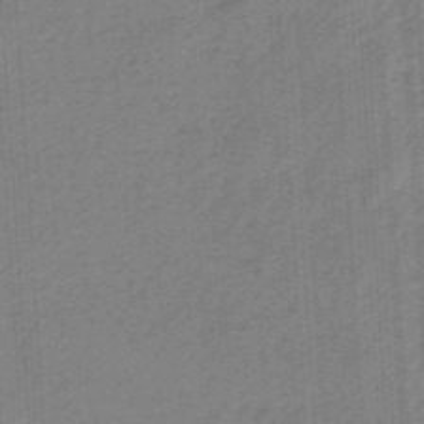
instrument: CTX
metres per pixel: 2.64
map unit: eHb
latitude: -46.2361
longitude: 83.6722
